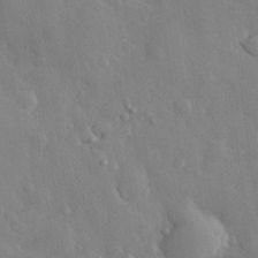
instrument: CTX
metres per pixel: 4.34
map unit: eHh
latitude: 29.0836
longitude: -79.1592
